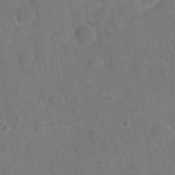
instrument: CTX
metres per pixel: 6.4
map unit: eHh
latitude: 21.0270
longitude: -62.1578
